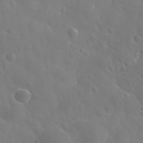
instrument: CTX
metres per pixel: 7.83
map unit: Nhu
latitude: 27.3482
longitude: -56.0822
